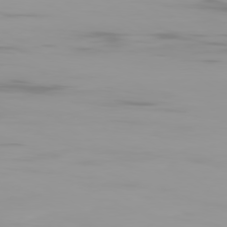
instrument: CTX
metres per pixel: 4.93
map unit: Ap
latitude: -79.6721
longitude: -94.2712
